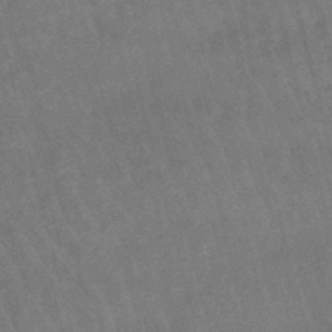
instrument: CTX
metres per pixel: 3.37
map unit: lHb
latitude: -47.3887
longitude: 76.5574
